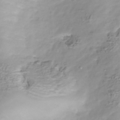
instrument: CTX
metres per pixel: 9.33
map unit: Nhu
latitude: -40.1606
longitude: -83.0269
